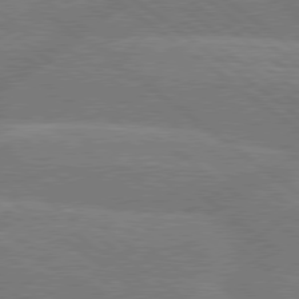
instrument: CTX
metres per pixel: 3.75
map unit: Hpe
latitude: 78.7624
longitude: -153.9150
